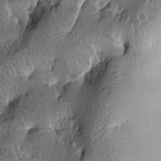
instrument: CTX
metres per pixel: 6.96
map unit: lAa
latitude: -7.3320
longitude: -124.4034
